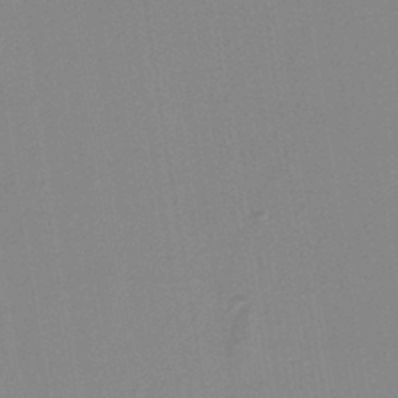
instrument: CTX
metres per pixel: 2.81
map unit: lHb
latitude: -40.0661
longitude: 52.8974
